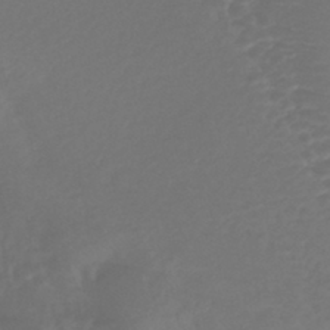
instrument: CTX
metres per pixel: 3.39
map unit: lHb
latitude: -43.6532
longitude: 77.3699
